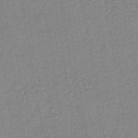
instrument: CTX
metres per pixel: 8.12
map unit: lHb
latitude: -40.1983
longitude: 60.8030
